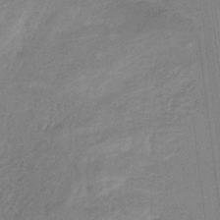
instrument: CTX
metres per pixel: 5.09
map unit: HNb
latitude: -32.8786
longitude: 56.8030
